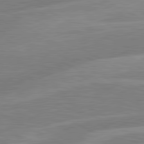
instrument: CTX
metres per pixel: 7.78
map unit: lApd
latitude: 81.0836
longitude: -168.5357
